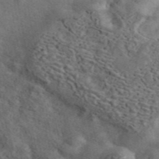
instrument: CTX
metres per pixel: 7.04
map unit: ANa
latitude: 44.9514
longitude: 39.5966
